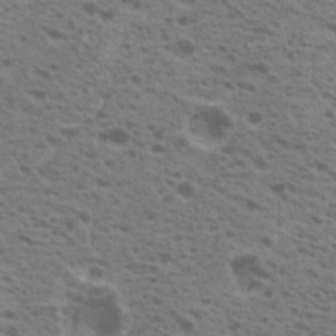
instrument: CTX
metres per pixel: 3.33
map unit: Nhu
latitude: 19.1970
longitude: -31.1215
